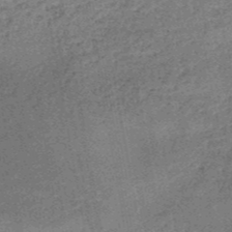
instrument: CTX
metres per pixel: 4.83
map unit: HNb
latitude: -50.8975
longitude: -49.7261
